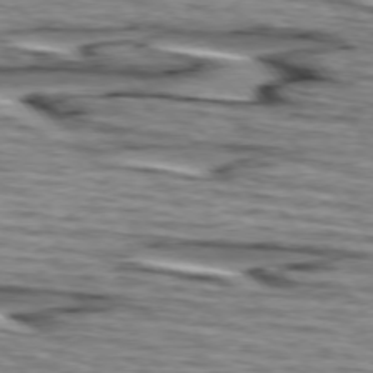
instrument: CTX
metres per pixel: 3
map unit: lApd
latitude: 74.8758
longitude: -72.5357
